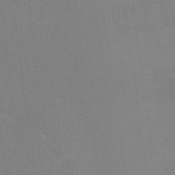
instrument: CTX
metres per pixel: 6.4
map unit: Hto
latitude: 18.6301
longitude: -39.8772
